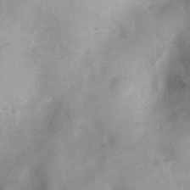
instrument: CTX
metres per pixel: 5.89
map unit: Nhu
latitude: 0.4601
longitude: -18.2144
